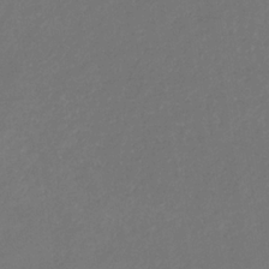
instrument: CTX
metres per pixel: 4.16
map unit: eHb
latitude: -31.5588
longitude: 71.8989
